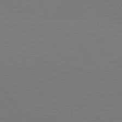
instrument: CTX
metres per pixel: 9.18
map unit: Hpe
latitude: 76.8758
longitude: -169.7450
